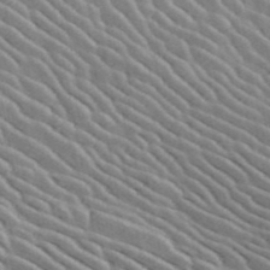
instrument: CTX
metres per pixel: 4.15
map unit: ANa
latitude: 44.2900
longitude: 46.7463
